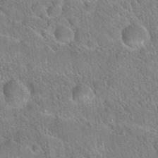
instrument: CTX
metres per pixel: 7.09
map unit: Hto
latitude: 20.4034
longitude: -51.1592
